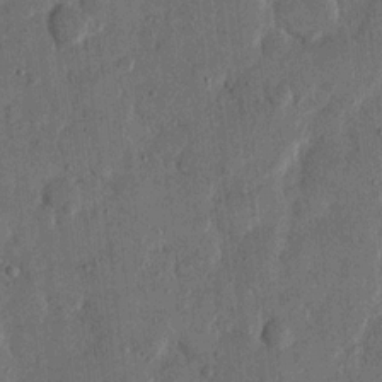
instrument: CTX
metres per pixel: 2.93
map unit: eHh
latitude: 14.2712
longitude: -68.1011
